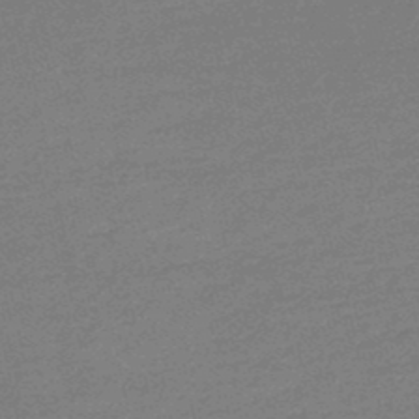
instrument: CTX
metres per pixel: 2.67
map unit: HNb
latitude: -48.2173
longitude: 60.1795
